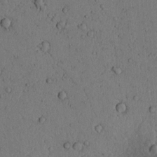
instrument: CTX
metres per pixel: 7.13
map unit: lAvf
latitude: 4.4790
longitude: 159.2753
